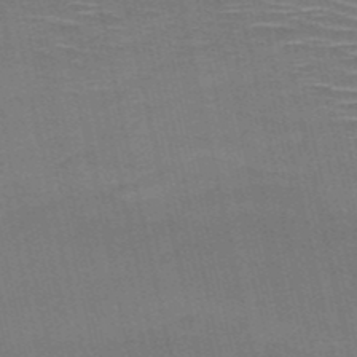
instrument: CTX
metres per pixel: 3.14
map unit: HNb
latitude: -51.1431
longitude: -45.0647
